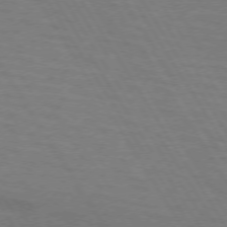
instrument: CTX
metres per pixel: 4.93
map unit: lApd
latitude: 72.5924
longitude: -57.9717
